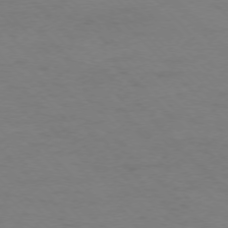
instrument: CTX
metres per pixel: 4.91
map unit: Ap
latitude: -75.4644
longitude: -78.7058
